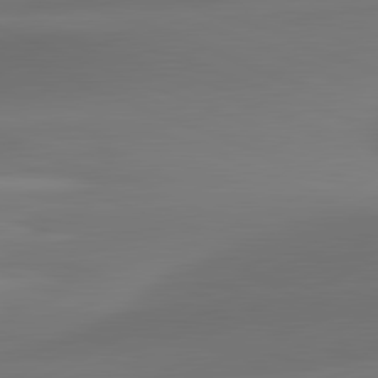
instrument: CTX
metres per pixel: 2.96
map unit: lApd
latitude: 81.9150
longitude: -161.6127
